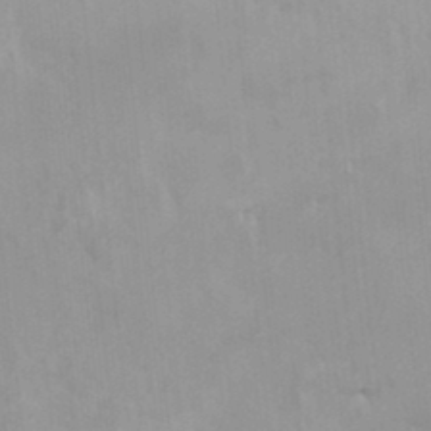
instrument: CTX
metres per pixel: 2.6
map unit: HNhu
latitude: 7.2726
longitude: -1.9339
